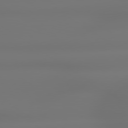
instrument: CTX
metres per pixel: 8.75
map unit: lApd
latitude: 79.2915
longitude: -137.4805
